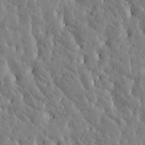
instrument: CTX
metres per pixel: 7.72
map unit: Htu
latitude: -2.9919
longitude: 175.7288
